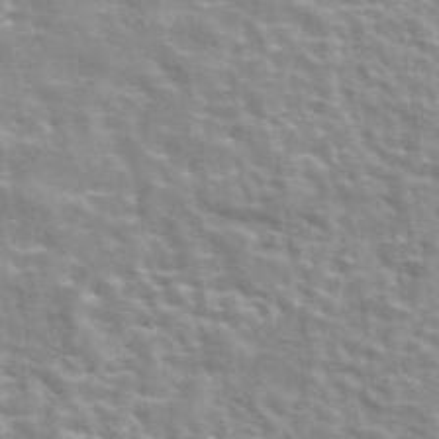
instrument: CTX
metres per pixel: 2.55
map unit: eAb
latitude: 44.2900
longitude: 112.1795
